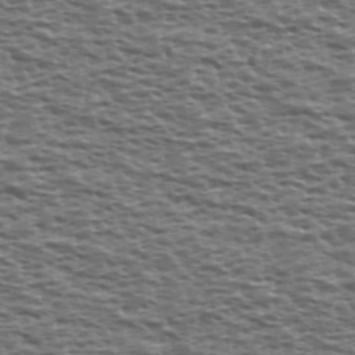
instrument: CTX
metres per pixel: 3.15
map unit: Ave
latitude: 39.2348
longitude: -112.5546
